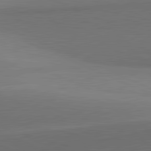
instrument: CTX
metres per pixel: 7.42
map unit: lApd
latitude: 81.7827
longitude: 153.1998
